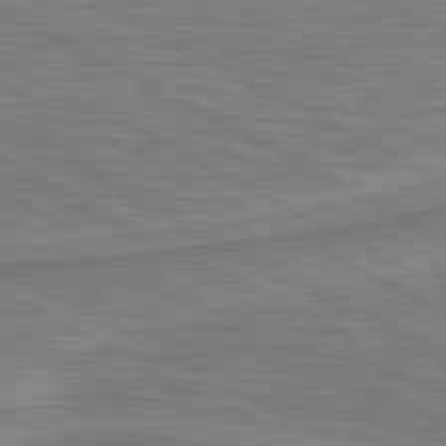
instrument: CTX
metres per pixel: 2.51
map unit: lApd
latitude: 81.0080
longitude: 173.7855
